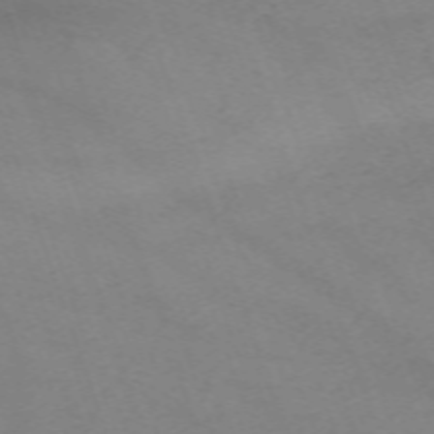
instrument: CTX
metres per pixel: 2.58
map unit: Nhu
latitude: -67.5399
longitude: 39.9745
